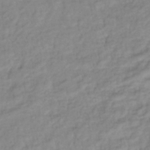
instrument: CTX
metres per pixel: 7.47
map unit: lHb
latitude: -40.0094
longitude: 71.3510
